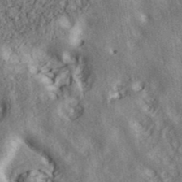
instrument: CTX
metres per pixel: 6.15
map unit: ANa
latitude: 40.9702
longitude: 52.1983
